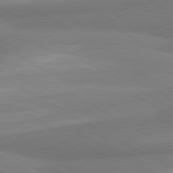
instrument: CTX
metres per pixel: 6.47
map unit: lApd
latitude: 80.3089
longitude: 176.6519
